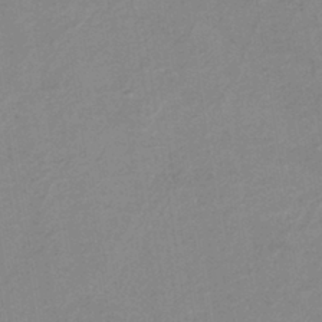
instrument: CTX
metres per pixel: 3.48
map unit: lHb
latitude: -40.1417
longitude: 52.8974
